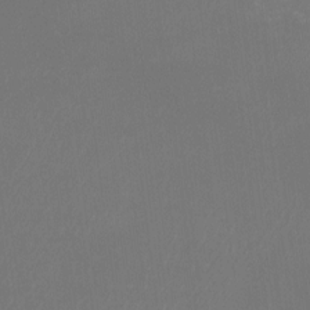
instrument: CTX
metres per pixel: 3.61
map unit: Htu
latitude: -13.6911
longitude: -48.9703
